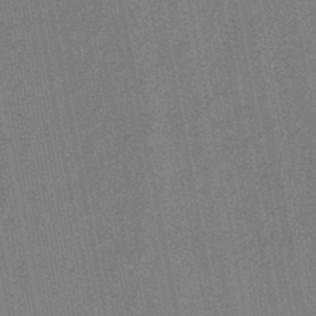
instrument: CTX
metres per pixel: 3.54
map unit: lHb
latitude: -48.2362
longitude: 70.7274
